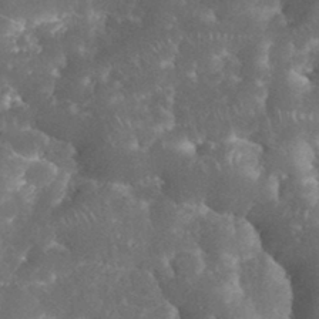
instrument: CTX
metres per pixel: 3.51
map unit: eHh
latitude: 34.7057
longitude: -64.2522
